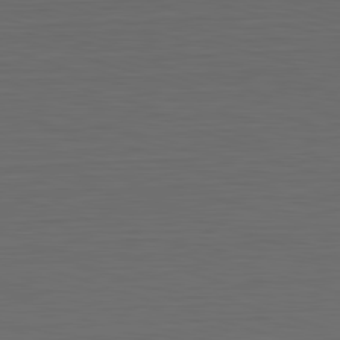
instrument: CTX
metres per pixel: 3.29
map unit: Hpe
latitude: -82.7652
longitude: 11.5021
